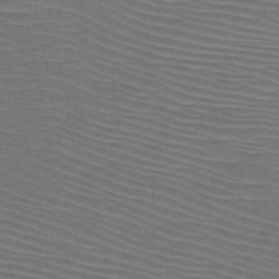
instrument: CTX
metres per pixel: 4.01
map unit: HNb
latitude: -47.2943
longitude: -42.3278
